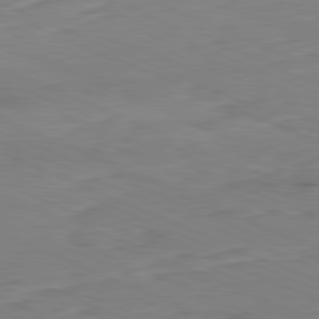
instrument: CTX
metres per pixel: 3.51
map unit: Ap
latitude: -82.0472
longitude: -69.0459
